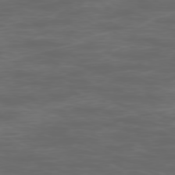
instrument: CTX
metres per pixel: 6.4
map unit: Ap
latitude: -78.9919
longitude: -74.9514
